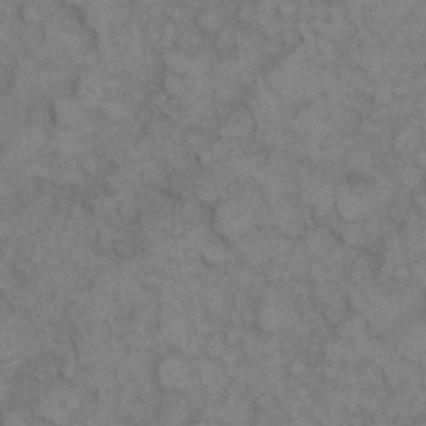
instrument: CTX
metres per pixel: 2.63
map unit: eHh
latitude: 9.0459
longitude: -63.1781
